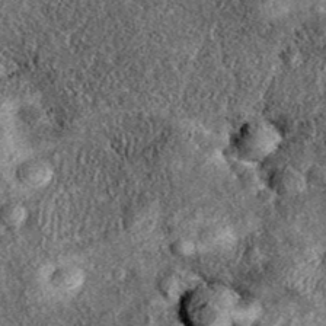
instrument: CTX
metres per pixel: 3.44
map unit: eAb
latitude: 38.0444
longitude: 108.0850
